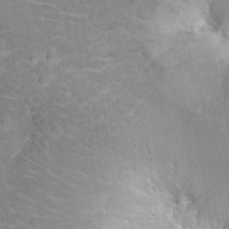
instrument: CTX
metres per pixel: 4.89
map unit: Hto
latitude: 18.6490
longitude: -37.7828
